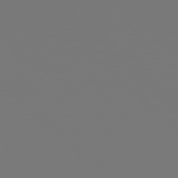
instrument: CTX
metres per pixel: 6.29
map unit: Hpe
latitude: 78.0822
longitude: -163.1592
